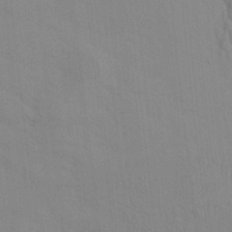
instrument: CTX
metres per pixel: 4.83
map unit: HNhu
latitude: 6.8947
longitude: 13.2187
